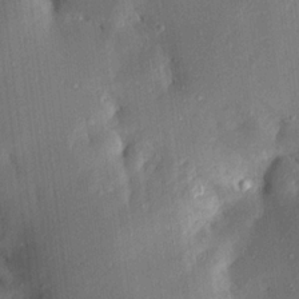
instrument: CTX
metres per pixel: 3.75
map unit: Aa
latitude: 15.6505
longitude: -148.7624
